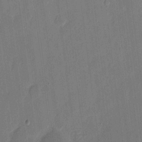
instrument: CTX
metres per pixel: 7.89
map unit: eHh
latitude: 9.5371
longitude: -68.7435
